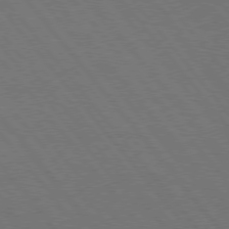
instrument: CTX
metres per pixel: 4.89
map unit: Hpe
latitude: 75.5749
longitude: -138.1956
